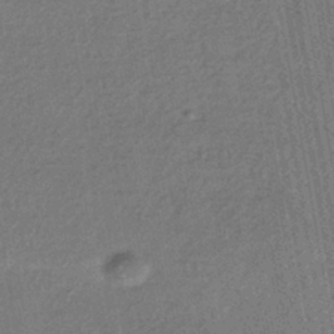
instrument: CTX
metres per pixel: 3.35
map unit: HNhu
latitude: -42.5951
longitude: 96.4818
